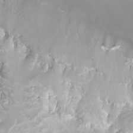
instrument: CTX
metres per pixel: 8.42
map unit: HNhu
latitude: -0.7841
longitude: -4.6113
